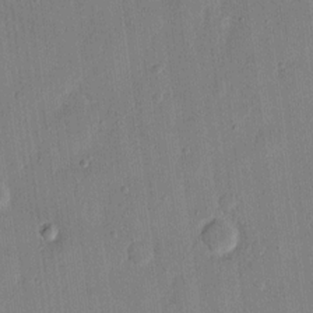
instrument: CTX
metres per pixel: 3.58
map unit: eHh
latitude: 14.0633
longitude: -69.1025
